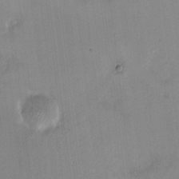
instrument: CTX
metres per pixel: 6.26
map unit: HNhu
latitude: 7.1592
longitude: 7.5399
